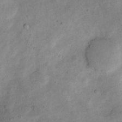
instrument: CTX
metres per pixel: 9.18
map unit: Nhu
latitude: 8.6302
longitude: -22.7624
